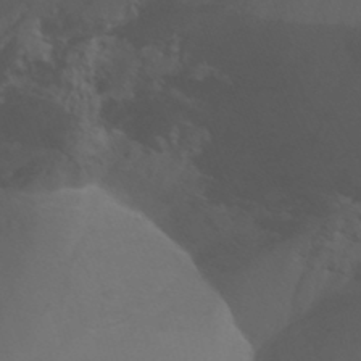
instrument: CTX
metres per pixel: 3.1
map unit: Nhu
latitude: -15.6533
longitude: -55.7261
